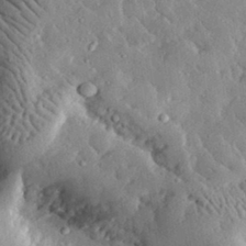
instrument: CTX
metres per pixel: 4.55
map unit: lHvf
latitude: 32.2711
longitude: -84.4412
